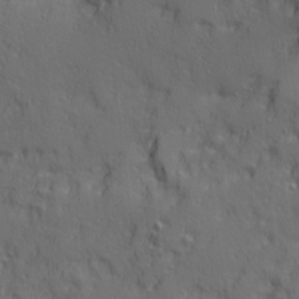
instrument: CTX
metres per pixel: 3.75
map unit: Ave
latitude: 11.8395
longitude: -101.6694
